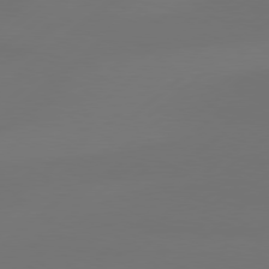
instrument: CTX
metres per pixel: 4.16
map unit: Hpe
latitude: 78.6680
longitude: -132.1956
